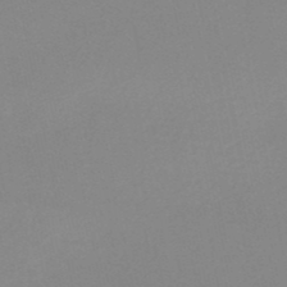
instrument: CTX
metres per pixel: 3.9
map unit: HNb
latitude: -49.9745
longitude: -42.3656
